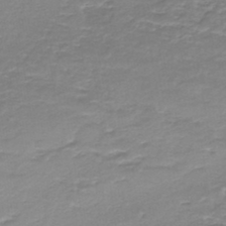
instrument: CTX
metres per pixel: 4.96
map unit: HNb
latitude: -36.1605
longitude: 58.5195
